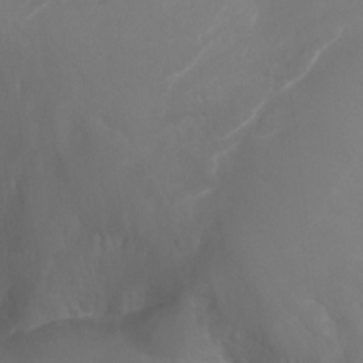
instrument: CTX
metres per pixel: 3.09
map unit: Aa
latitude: -13.3699
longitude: -67.3481
